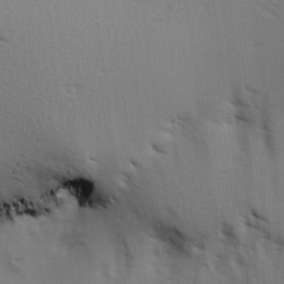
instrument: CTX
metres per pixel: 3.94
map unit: Ave
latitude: 2.5357
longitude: -110.9514
